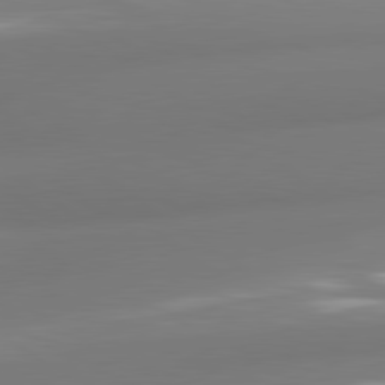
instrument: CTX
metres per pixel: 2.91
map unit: lApd
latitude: 80.7435
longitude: -164.4790
